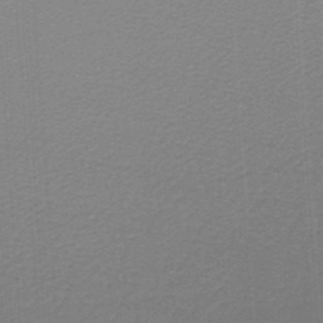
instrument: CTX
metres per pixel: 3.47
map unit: lHb
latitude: -46.9164
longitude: 64.2173
